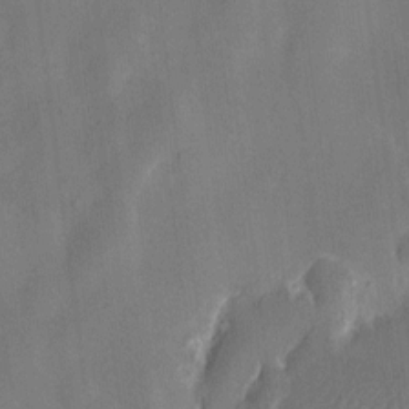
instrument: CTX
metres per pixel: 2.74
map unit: eHh
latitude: 9.9528
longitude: -69.3482
